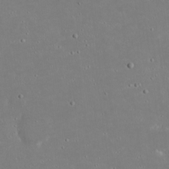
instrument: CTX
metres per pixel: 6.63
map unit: eHh
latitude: 19.8961
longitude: -72.6491
